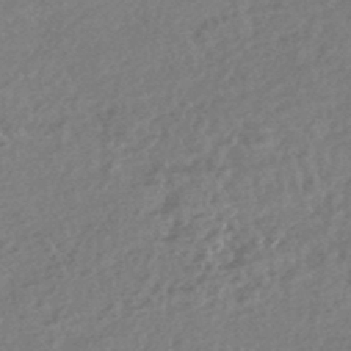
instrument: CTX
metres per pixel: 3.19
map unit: HNhu
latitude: -45.0486
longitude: 92.4440
